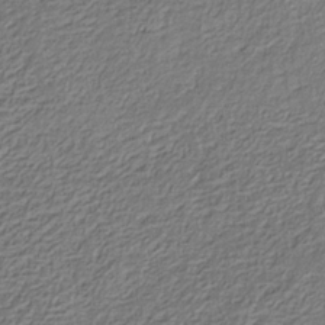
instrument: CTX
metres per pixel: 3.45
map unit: eHb
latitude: -30.1983
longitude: 69.5399
